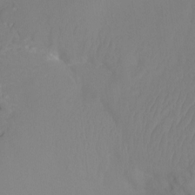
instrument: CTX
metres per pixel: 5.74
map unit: Ht
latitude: -3.8044
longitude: -27.8206
